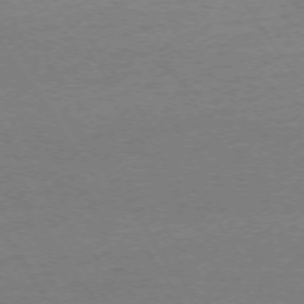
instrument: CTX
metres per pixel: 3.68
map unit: Ap
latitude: -74.7086
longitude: -85.9528
